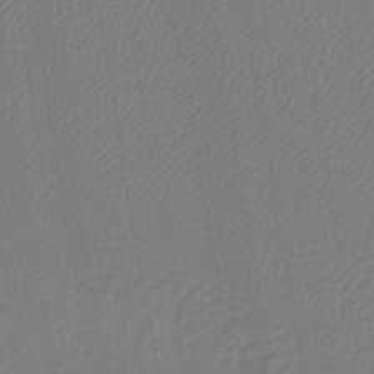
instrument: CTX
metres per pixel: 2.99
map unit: lHb
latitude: -42.5195
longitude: 61.1431
